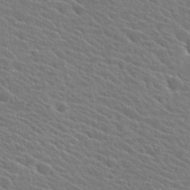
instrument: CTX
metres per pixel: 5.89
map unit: Hto
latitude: 25.1781
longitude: -40.8002
